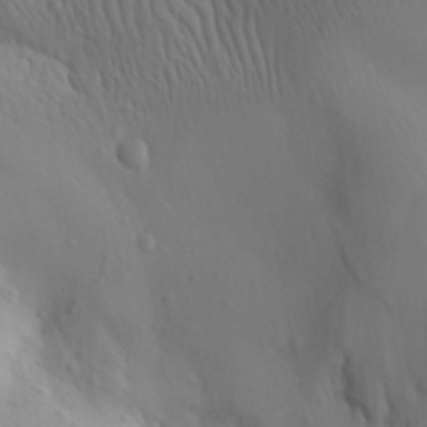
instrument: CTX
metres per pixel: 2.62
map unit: Aa
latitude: 30.7247
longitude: -143.3482
